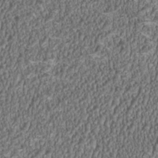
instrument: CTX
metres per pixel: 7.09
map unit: HNhu
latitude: 0.9135
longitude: 0.5952
